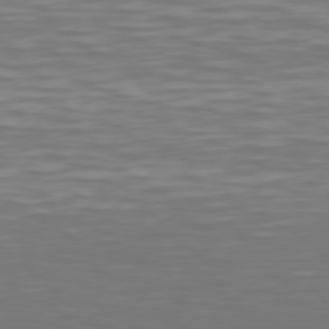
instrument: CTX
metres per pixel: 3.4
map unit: Hpe
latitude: 75.7072
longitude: -124.7813
